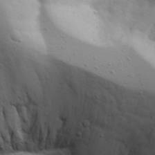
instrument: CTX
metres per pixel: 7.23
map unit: Aa
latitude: 17.9150
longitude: -125.7449
